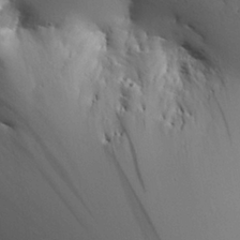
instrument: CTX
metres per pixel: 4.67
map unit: Aa
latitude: 25.2348
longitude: -133.1403
